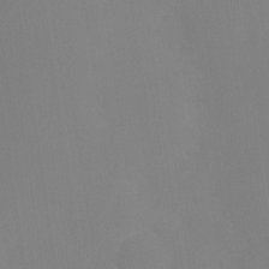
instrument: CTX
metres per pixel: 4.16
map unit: Nhu
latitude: -8.6518
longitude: -47.8017
